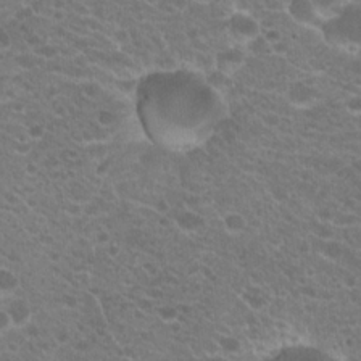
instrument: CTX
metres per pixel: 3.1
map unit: Hto
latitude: 20.5168
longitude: -34.5734
